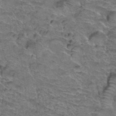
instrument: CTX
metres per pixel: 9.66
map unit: Hto
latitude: 38.9891
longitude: -43.7639
